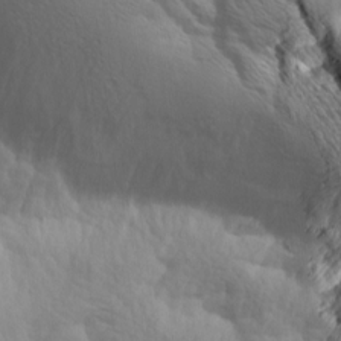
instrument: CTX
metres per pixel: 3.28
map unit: Aa
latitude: 10.2334
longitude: -126.5357
